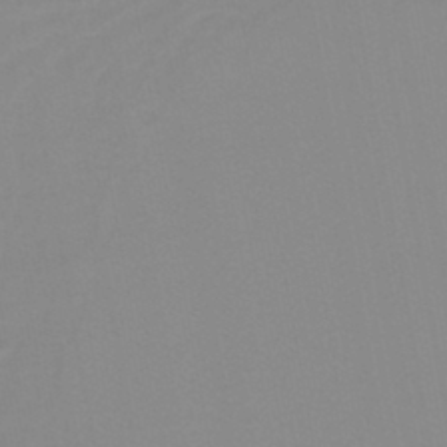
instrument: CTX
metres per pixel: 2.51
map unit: lHb
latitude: -44.2928
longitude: 56.3117
